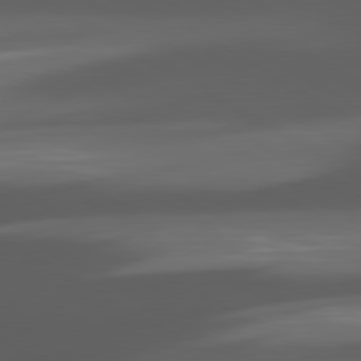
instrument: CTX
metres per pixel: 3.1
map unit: lApd
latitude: 80.3845
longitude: -144.0255
